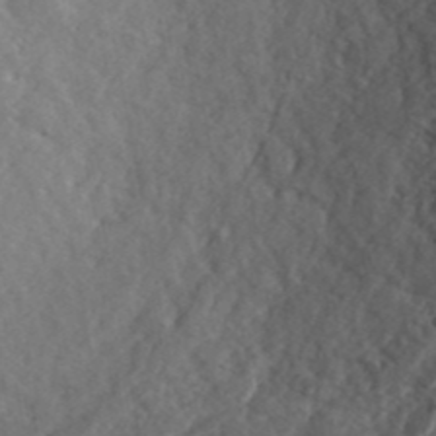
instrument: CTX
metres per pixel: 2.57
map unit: ANa
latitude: 41.8016
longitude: 29.8611
